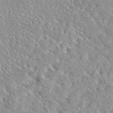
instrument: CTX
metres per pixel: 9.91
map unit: eAb
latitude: 45.2726
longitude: 112.1417
